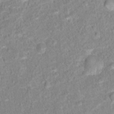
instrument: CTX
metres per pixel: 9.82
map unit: Hto
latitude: 16.0255
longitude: -41.5749
